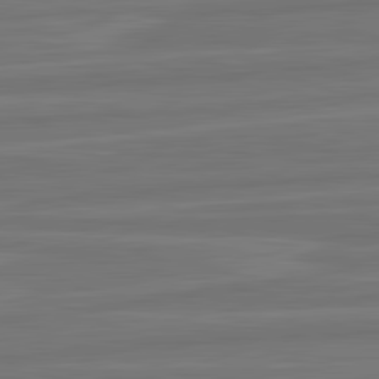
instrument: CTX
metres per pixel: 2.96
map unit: lApd
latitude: 82.4034
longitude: -174.7435
